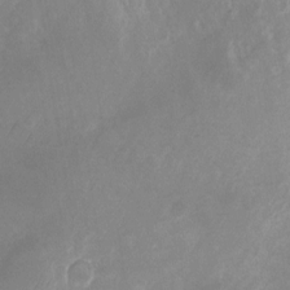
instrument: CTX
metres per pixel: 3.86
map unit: Nhu
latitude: -24.4062
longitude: -69.9339
